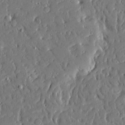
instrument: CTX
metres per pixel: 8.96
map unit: Ave
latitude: 16.1011
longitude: -140.7435
